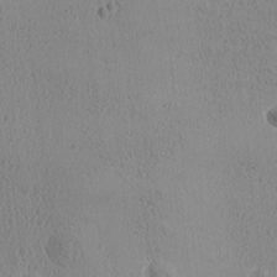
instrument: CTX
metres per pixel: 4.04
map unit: Ave
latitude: -9.1998
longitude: -122.0255
